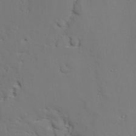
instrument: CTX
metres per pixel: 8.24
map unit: lAvf
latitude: 26.7057
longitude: -110.0444
